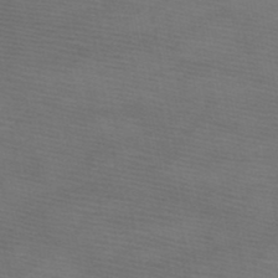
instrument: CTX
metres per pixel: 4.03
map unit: HNb
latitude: -49.1620
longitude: -41.2348
